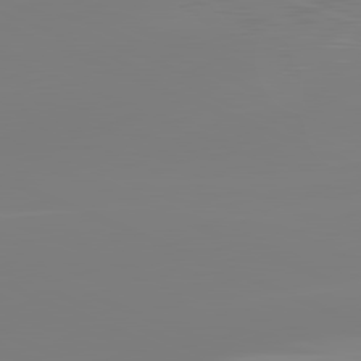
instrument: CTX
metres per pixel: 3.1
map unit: lApd
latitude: 81.8016
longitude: -158.6113
